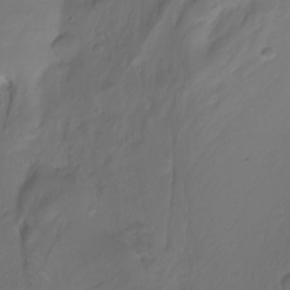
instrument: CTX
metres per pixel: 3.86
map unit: Nhu
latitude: -13.8234
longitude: -63.0081
